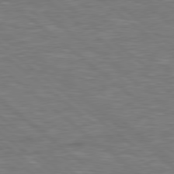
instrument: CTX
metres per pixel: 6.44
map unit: Hpe
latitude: 78.8002
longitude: 179.8800
